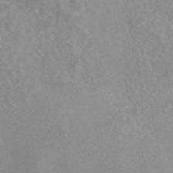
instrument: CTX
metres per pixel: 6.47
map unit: eAb
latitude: 44.8002
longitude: 115.2376
